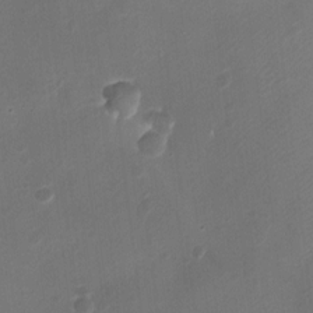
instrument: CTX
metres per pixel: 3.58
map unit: Ht
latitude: -2.9919
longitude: -19.4426
